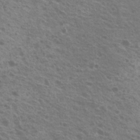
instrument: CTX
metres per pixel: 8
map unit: Nhu
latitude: 20.1956
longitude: -30.8569
